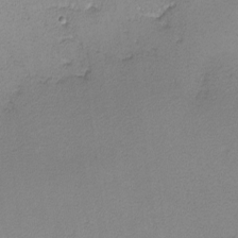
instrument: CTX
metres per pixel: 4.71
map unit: lHvf
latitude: -13.7289
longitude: -103.5560
